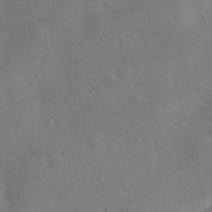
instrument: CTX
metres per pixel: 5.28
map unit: eHh
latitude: 25.4048
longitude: -67.4237
